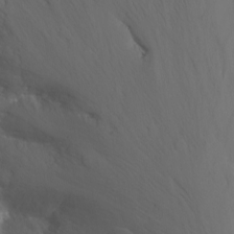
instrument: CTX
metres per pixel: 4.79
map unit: Nhu
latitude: -11.4454
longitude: -65.0647
